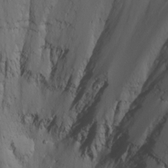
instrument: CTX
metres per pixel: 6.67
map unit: Nhu
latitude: -8.1039
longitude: -85.3860
